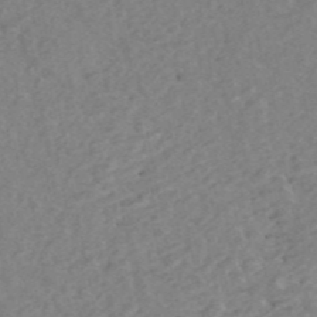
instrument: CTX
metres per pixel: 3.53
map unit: ANa
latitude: 44.8002
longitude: 24.6707
